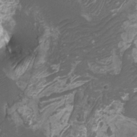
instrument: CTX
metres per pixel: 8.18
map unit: Htu
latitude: -10.9542
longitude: -74.1200
